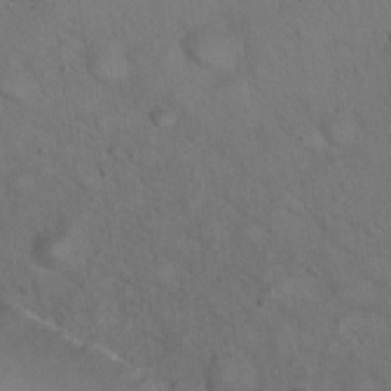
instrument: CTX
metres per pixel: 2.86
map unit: Hto
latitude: 23.7450
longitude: -51.0080
